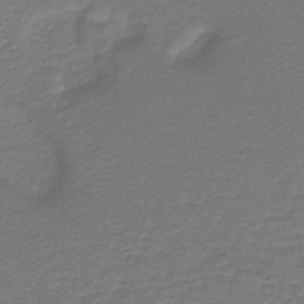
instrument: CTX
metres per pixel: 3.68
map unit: lHb
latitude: -38.3306
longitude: 56.8786
